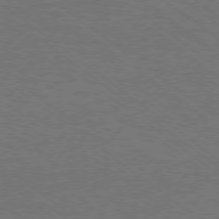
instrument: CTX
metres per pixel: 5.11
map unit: Ap
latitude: -78.6707
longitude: -100.1956
